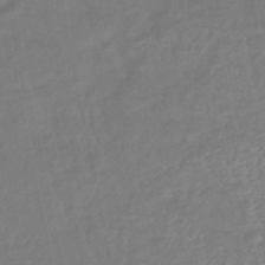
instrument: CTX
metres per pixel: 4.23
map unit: eHb
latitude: -45.6722
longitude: 87.7478
